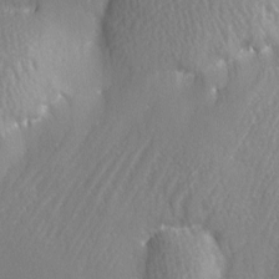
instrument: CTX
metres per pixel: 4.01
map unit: Ave
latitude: -6.3117
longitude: -119.8772
